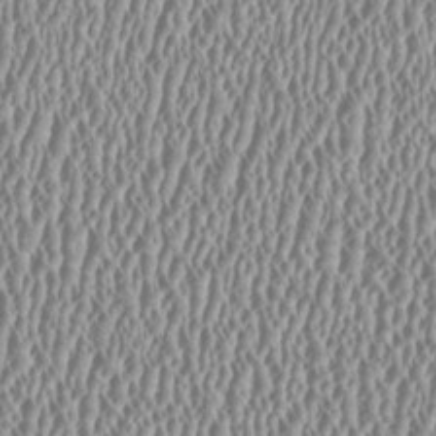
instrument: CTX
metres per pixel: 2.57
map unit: HNhu
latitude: -0.3685
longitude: 0.7653
